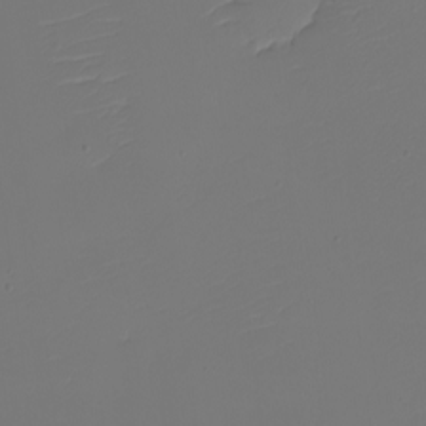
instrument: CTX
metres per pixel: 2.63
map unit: eHh
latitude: -5.8989
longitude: -87.1970
